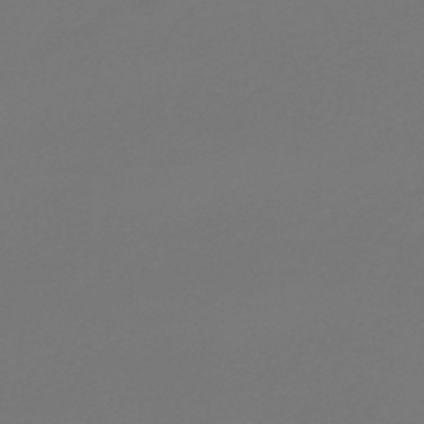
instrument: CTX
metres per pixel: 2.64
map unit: lHb
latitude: -43.5021
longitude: 64.1228
